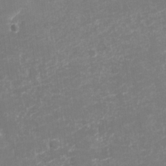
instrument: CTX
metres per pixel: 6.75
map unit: Nhu
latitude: -28.9353
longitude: -64.3278
